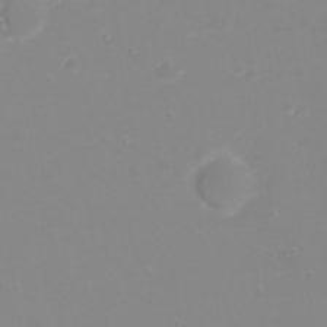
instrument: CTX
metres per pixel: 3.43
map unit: eHh
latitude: 22.0255
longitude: -63.8962
